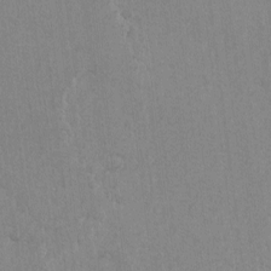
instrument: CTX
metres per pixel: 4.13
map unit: lAvf
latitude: -6.4251
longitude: -114.5545
